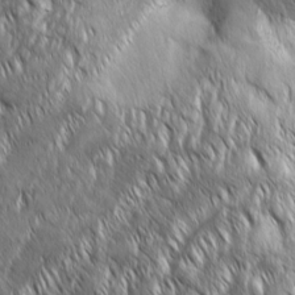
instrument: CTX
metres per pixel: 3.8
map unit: Aa
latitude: 8.1767
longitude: -132.2712
